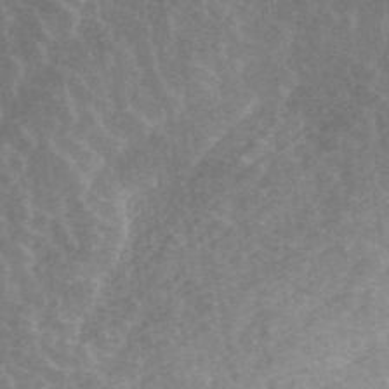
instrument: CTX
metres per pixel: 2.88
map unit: ANa
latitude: 45.1214
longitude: 38.6896
